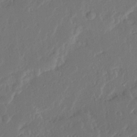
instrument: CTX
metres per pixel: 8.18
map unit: Ave
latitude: 15.0837
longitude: -137.9339
